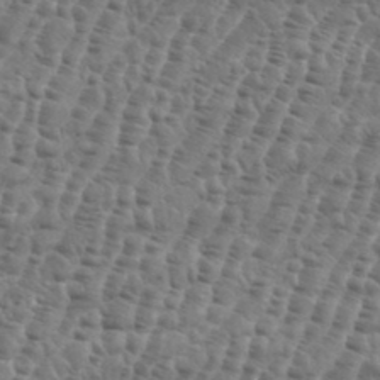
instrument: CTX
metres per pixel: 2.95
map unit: eHh
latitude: 36.8947
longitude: -136.4790
